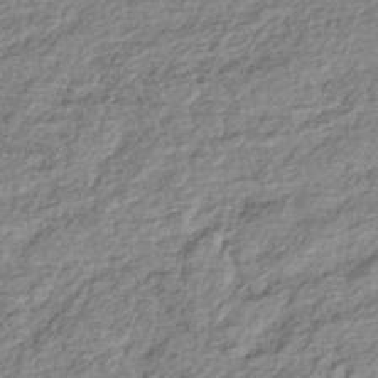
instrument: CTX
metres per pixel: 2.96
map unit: lHb
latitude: -41.9178
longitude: 75.0676
